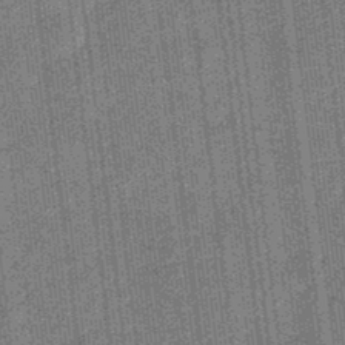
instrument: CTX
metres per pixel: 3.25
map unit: eHb
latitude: -32.0661
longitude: 73.9367
